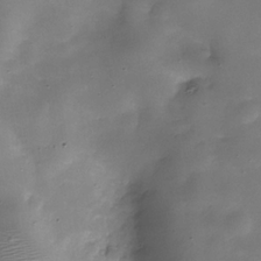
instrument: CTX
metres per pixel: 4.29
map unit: Hve
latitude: -30.8786
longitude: 93.1998
